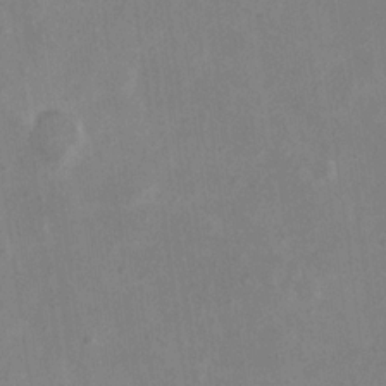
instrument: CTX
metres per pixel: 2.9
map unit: eHh
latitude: 19.1970
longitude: -71.1781
